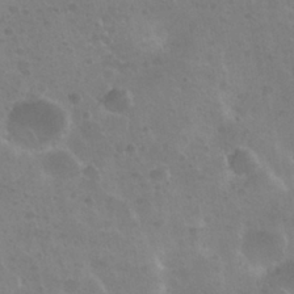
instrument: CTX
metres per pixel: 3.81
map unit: Nhu
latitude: 29.4048
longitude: -54.5546
